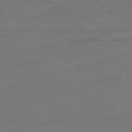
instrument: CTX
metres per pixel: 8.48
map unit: Ap
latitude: -79.0864
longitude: -89.5938
